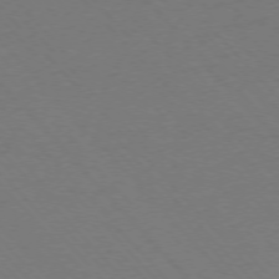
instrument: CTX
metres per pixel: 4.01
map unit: Ap
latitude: -76.2362
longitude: -86.0255
